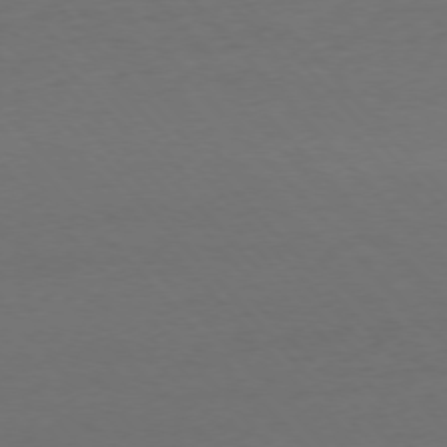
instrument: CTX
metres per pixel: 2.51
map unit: Ap
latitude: -76.6518
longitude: -83.2537
